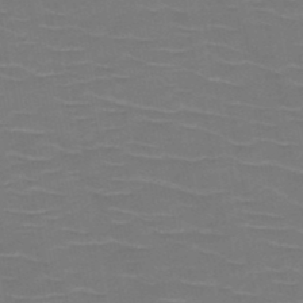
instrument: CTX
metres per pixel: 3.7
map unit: HNb
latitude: -50.7274
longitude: -47.1026
